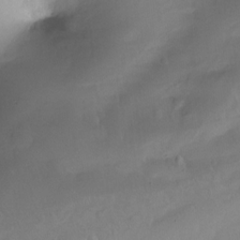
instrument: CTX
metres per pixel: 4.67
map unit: Ht
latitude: -15.4077
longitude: -44.9702
